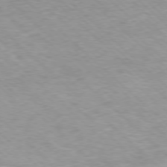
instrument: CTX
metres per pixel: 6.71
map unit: Ap
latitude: -77.7289
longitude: -94.1767
